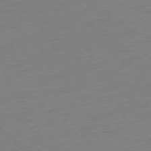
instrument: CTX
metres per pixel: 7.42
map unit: Ap
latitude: -78.3117
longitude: -76.3656
